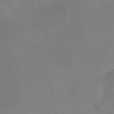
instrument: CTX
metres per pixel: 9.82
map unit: Nve
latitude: -57.5210
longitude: 62.9163
